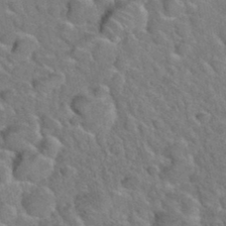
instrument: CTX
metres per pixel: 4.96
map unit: Hto
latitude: 35.4048
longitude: -49.2915
